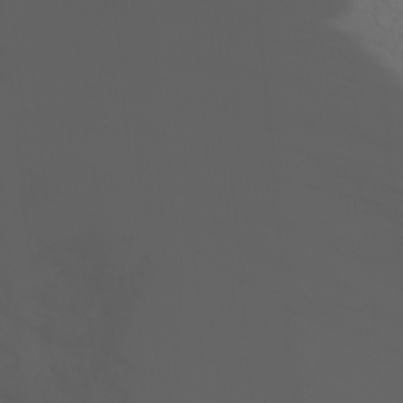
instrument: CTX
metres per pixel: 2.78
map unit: Nhu
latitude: -4.1605
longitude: -84.9514
